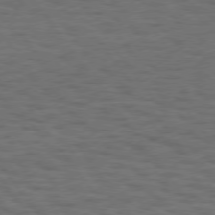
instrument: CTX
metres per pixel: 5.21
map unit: Hpe
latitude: 75.2348
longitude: -136.3468
